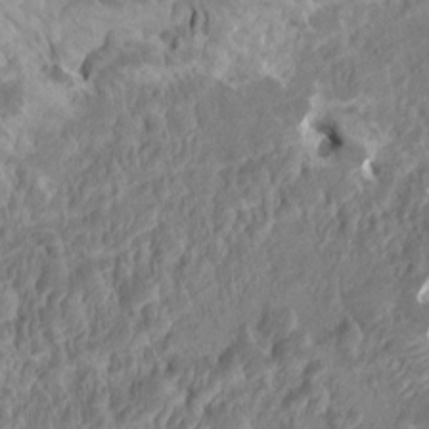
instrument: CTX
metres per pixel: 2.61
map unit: HNhu
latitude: 4.7624
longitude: -2.4034
